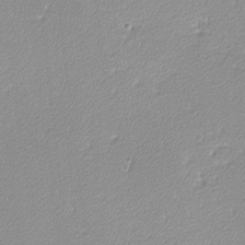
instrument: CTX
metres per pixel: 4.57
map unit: lHvf
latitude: -12.2551
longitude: -102.3278
